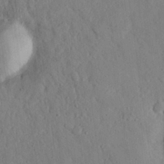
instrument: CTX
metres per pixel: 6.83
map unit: eHh
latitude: 26.4034
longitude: -78.7435
